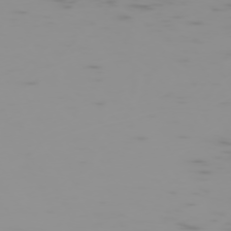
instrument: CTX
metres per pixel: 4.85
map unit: Hpe
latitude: -74.1417
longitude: 6.2172
